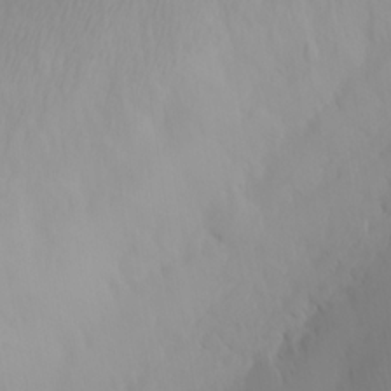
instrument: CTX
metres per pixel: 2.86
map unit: Hve
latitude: 12.9136
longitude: -91.0647
